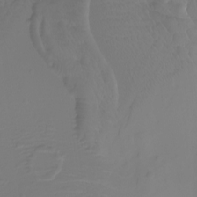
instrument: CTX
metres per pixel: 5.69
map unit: Nhu
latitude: -8.5763
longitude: -93.2537
